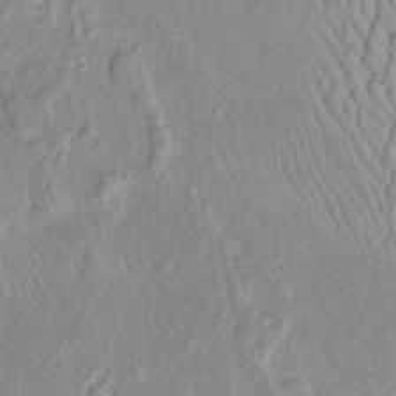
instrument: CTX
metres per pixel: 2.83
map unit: Htu
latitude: -5.8611
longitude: 152.7463
